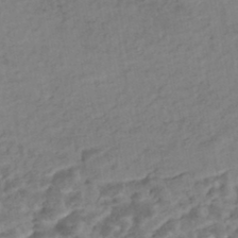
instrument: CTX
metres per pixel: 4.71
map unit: Nhe
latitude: -46.9164
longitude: -173.3481
